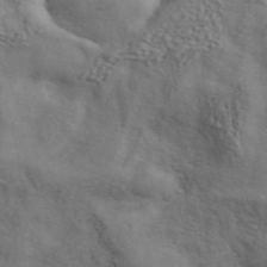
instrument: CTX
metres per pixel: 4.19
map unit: ANa
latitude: 43.8206
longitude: 48.1606
